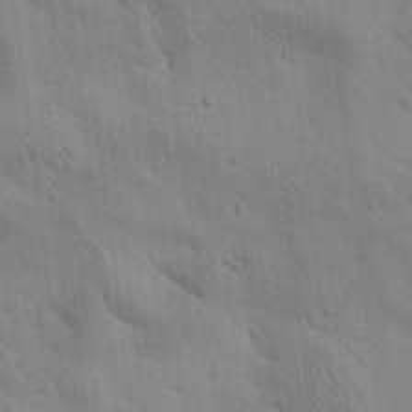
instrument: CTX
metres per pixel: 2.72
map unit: Htu
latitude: 0.1766
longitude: 175.0108
